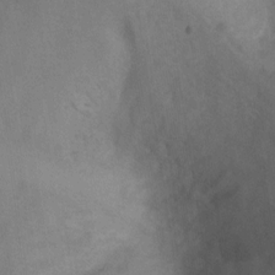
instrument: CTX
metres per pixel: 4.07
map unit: Ht
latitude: 2.6868
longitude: -27.3671
